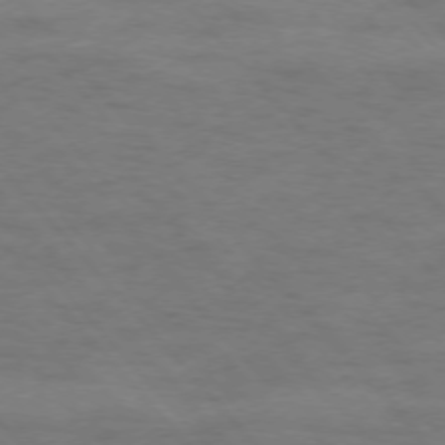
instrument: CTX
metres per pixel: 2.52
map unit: Ap
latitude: -76.2550
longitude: -61.4804
